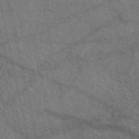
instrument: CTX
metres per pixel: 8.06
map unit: eAb
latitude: 50.9324
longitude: 114.0472
